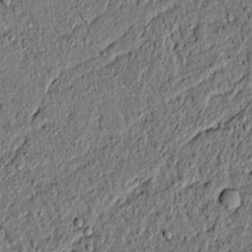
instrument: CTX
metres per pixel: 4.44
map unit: lAvf
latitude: 6.7435
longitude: 166.7463
